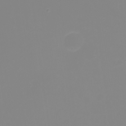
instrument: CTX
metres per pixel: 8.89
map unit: Nhu
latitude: 22.1200
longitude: -64.6113
